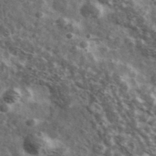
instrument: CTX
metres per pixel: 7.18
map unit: Ave
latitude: 38.6679
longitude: -108.1200
